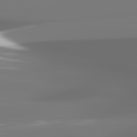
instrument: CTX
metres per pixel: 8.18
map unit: lApd
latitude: 81.7261
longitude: -145.1403
